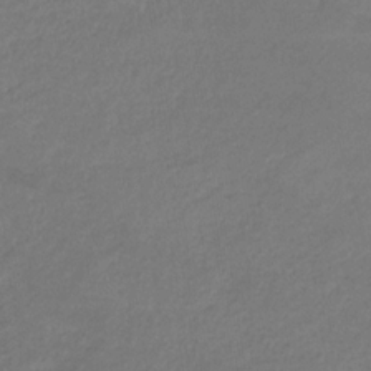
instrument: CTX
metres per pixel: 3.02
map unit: eHb
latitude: -33.1809
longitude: 71.9178
